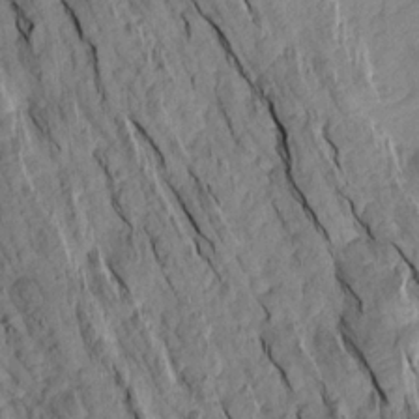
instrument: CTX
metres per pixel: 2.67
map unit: Aa
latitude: 16.6302
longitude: -146.4601
